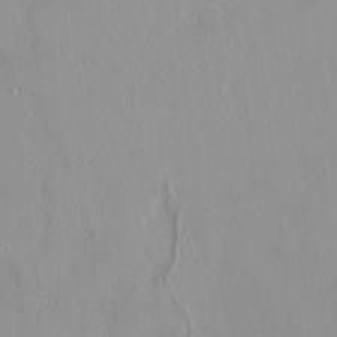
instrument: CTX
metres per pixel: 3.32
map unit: HNhu
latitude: 3.0080
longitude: 7.4832
